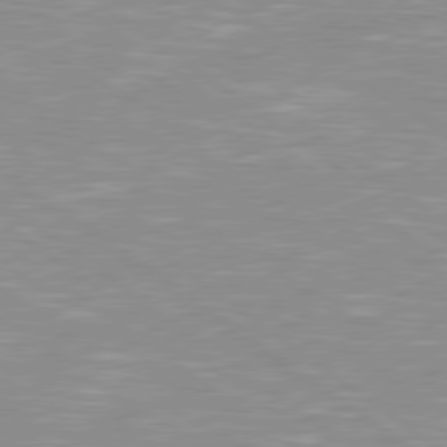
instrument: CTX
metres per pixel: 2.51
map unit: Hpe
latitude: 79.0648
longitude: -121.7261
